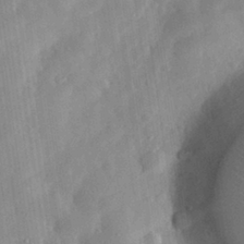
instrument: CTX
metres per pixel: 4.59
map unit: eHh
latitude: 29.4993
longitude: -74.8191
